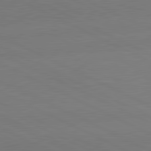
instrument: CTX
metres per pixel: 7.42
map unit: lApd
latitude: 81.3293
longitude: -154.1389
